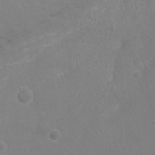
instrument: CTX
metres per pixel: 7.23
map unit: Ht
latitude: -9.4454
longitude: -20.4979
